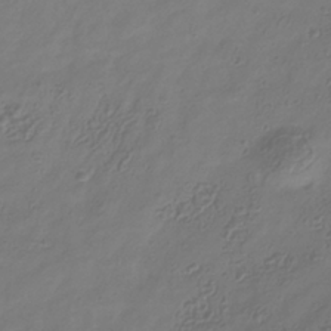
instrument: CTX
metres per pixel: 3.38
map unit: Hve
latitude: -34.8030
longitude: 88.2550
